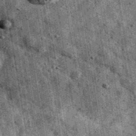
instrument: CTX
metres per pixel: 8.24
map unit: Ave
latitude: 40.5357
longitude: -106.6490
